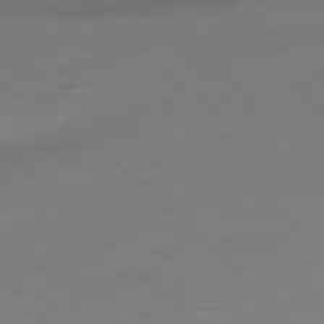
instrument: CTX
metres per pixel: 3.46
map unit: Ap
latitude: -77.2187
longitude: -62.7813
